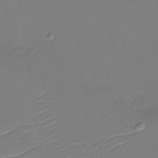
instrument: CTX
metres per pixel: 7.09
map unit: eHh
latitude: -5.7477
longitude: -84.6113
